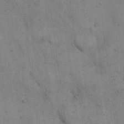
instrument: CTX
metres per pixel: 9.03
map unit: eHh
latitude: 17.5371
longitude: -63.1215
